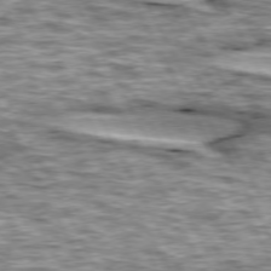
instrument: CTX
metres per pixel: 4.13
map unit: lApd
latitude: 74.3656
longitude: -55.2159
